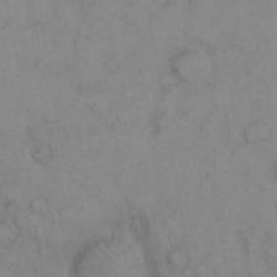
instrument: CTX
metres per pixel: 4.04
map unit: eHh
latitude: 22.8380
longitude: -62.0822
